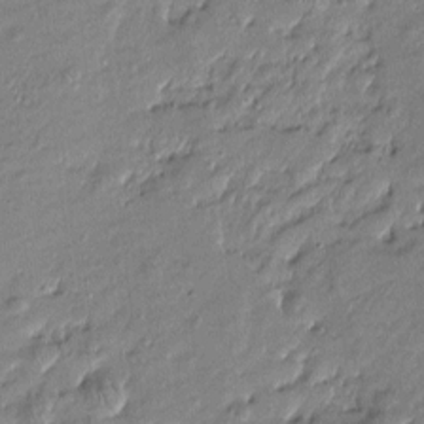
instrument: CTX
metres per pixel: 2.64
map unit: Htu
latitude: -6.3684
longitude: 176.8975
